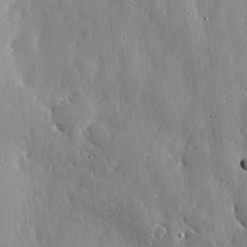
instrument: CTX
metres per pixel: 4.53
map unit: lHvf
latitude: 20.1956
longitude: -114.9135
